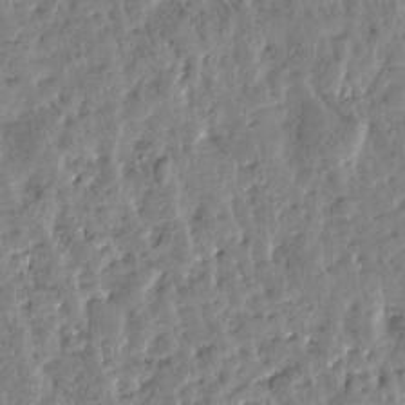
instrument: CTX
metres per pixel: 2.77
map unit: Htu
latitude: -3.3131
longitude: 175.9556
